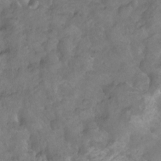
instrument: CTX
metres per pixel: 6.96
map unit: Hto
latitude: -2.9730
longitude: -34.1011
